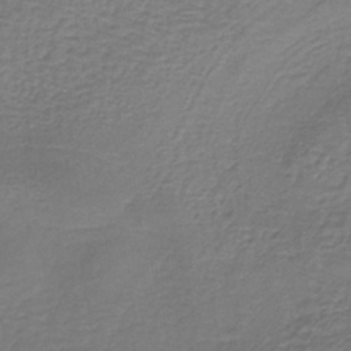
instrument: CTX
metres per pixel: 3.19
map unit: lHb
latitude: -39.1809
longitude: 60.8975
